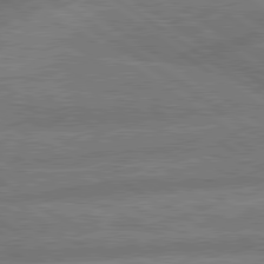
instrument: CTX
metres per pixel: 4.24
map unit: lApd
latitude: 79.8017
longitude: -164.1200
